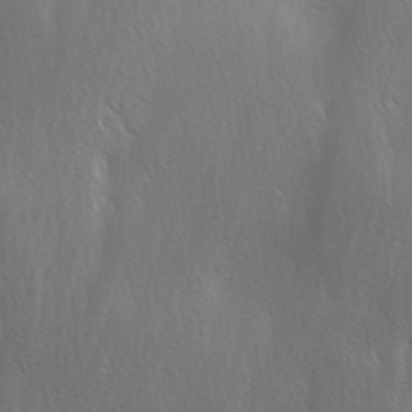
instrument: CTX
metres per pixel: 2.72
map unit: Ave
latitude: -0.5385
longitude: -112.8191
